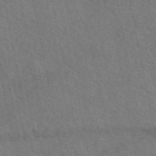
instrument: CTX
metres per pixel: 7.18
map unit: eAb
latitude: 51.6505
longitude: 114.9353
